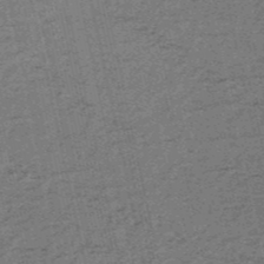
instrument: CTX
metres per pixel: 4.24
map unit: HNb
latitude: -51.9556
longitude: -51.1592
